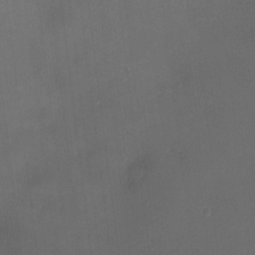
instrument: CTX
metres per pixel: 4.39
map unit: HNhu
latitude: 8.2712
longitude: 10.0283
